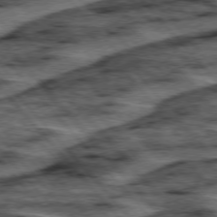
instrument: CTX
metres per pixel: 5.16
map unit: lApd
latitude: 75.8583
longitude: -77.1214
